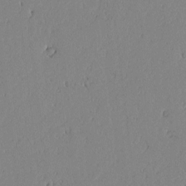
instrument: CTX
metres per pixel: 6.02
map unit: lAvf
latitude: -1.6155
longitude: -106.4412
